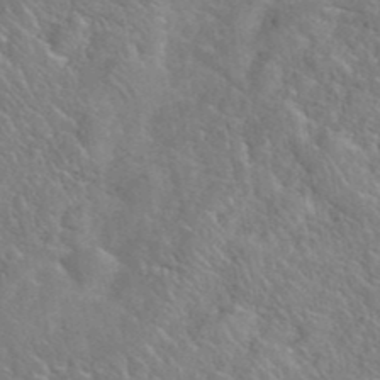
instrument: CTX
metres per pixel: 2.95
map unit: eHh
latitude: 40.8191
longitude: -57.4048
